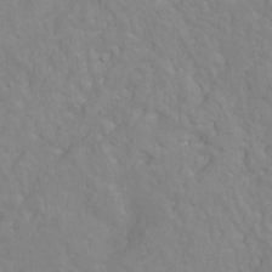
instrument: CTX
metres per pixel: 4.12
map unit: Hto
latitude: -6.9352
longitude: -48.1767
